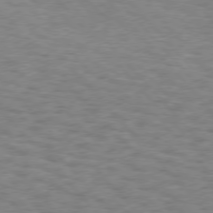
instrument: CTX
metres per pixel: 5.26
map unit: Hpe
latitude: 75.8394
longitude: -136.2334
